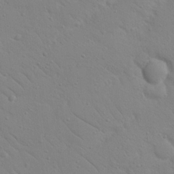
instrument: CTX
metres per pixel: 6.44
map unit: Nhu
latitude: 23.3482
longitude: -73.8773
